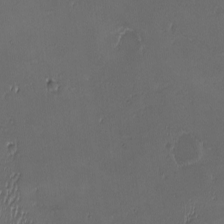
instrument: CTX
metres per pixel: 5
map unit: Ave
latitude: -7.4643
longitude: -121.8962
